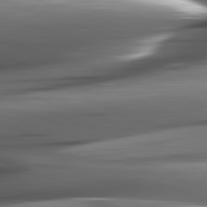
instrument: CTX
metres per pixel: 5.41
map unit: lApd
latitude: 82.3467
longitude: -144.9891
